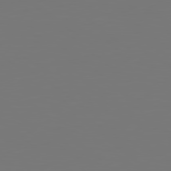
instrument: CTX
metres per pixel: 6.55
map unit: Hpe
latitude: 78.8191
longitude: -138.7246
